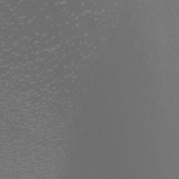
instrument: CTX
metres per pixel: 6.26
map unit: Nhu
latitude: -7.0864
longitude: -91.5938
